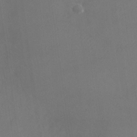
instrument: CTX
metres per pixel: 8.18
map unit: Nhu
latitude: -23.8800
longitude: -70.4601
